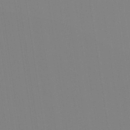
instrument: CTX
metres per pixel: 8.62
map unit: Aa
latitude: 33.1025
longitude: -142.8947
